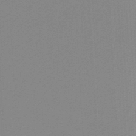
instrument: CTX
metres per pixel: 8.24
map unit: lHb
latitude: -46.4440
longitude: 64.0850
